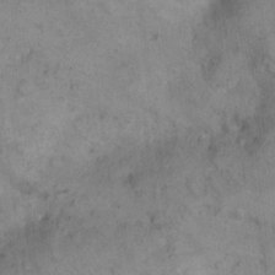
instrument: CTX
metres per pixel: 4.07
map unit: eHh
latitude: 21.3671
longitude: -60.1200
